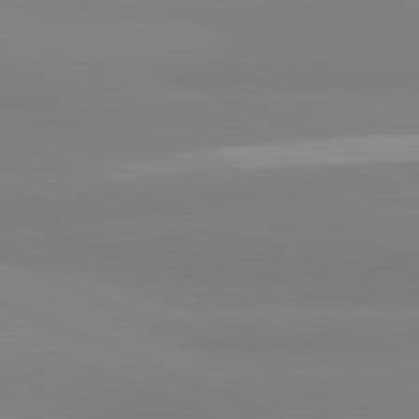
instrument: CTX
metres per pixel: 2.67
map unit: lApd
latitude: 81.7261
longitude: 178.0472
